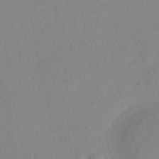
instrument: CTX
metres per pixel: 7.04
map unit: HNhu
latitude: -41.0108
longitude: 104.6707
